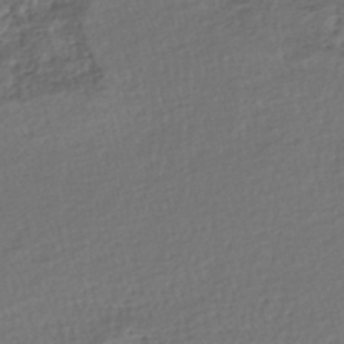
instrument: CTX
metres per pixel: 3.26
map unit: HNhu
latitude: -45.7856
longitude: 101.1998
